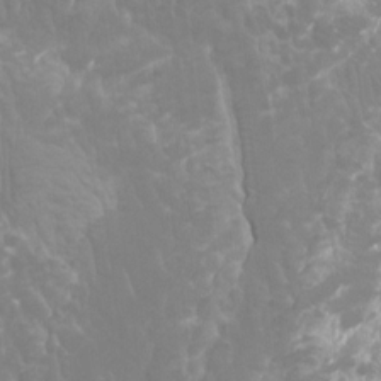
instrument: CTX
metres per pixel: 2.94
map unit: Ht
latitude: -4.0661
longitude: -18.4412
